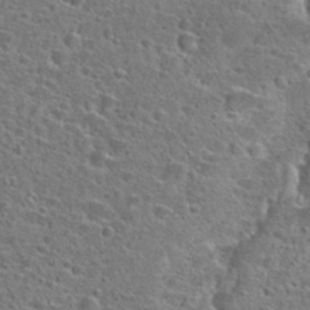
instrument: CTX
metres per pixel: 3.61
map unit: Hto
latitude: 24.3278
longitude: -46.9514
